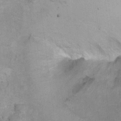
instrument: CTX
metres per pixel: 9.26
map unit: Ht
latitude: 6.0822
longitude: -36.7624
